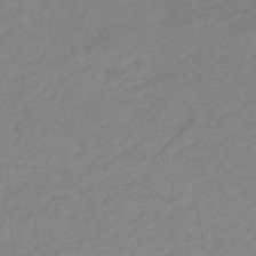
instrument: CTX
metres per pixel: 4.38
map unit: eHb
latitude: -49.4833
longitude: 85.6343
